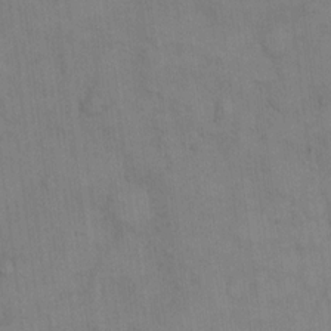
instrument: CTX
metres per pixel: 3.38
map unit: eHh
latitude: 13.5182
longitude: -62.4979
